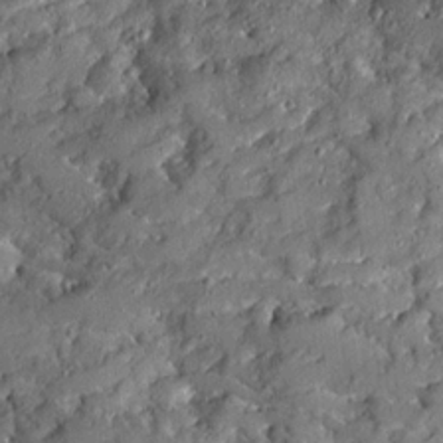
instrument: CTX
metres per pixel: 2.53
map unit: Ave
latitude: 19.0836
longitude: -129.3482
